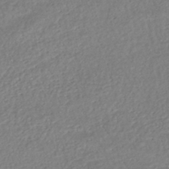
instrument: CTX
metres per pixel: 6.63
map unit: HNhu
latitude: -47.1998
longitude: 102.7463
